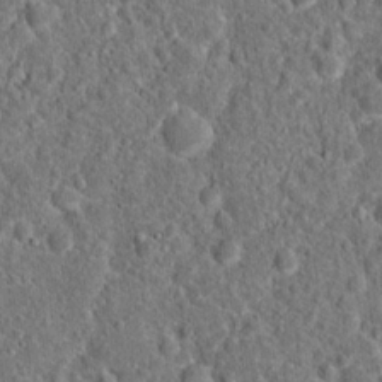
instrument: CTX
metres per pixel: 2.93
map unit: Hto
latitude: 15.7450
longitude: -39.0836
